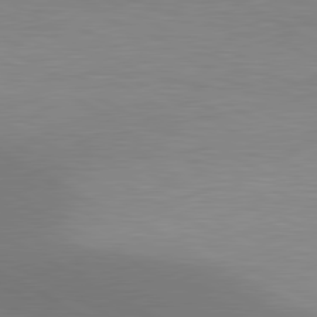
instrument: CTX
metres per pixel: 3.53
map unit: lApd
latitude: 80.6113
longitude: 127.5966
